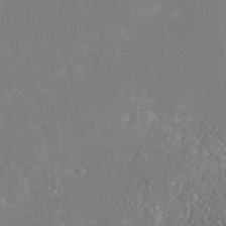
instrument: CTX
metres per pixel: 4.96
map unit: Nhe
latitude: -39.2187
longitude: -117.6694
